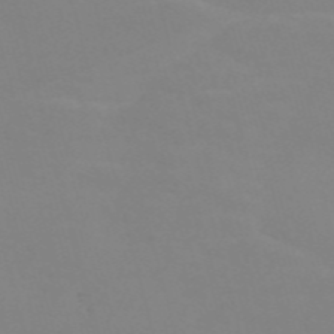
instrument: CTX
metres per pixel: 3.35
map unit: Nve
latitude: -58.0094
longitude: 60.1606
